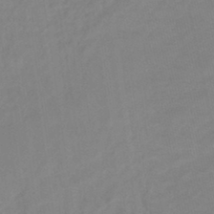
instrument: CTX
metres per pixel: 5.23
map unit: lHb
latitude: -45.1242
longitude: 66.8975
